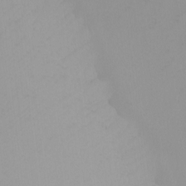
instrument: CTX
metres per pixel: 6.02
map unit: Nhu
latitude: -8.4629
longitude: -94.8947
